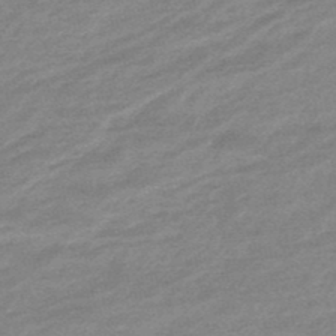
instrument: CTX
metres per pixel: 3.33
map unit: lHb
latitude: -48.1228
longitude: 81.8045
